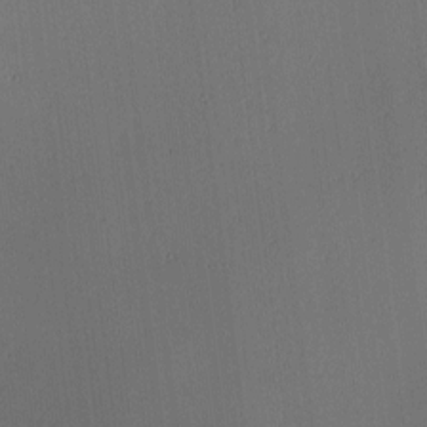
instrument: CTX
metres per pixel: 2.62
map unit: lAa
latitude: 5.4237
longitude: -112.4979
